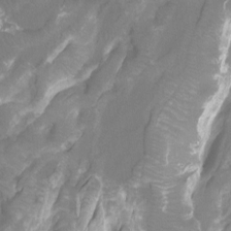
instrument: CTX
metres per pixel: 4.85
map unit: Ht
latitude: -13.5021
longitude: -44.0822
